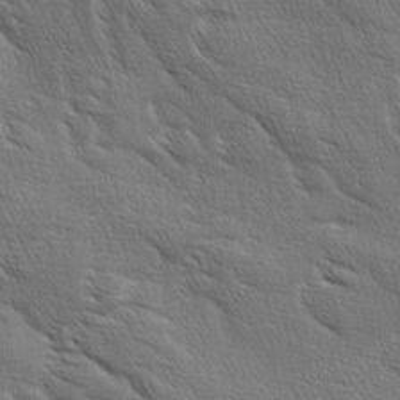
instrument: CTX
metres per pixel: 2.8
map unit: Ave
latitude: 11.9906
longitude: -106.2145
